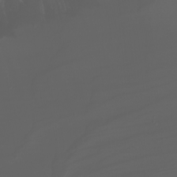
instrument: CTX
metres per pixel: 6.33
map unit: Nhu
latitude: -7.4076
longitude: -83.7071
